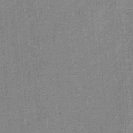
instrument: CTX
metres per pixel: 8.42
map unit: HNb
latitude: -35.0675
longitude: 57.2754
